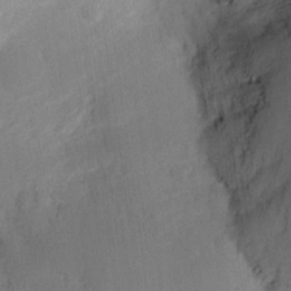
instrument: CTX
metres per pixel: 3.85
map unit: eHh
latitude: 3.9528
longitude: -72.4034
